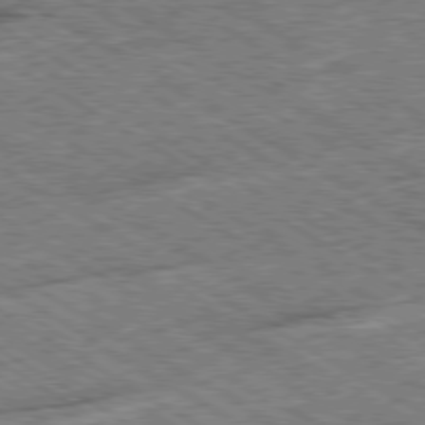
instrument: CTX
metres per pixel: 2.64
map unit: Ap
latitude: -79.8611
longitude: -79.6694
